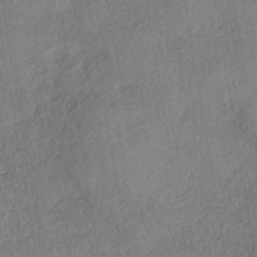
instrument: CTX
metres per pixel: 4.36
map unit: eHh
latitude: -41.7100
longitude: 119.8422
